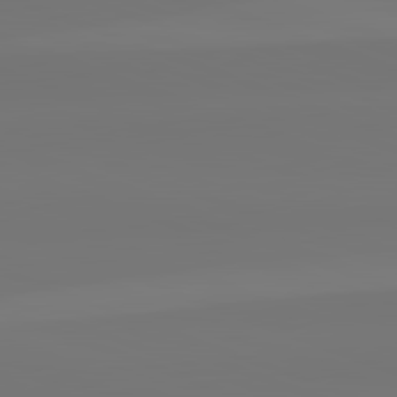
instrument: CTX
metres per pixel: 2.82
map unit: lApd
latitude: 82.6112
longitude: 154.9353
